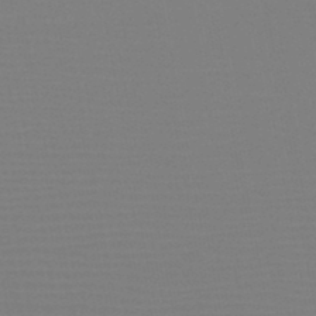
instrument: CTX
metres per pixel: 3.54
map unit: HNb
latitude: -46.6518
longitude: -43.1403
